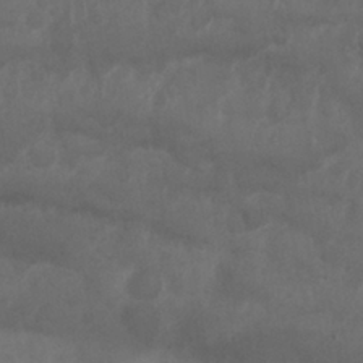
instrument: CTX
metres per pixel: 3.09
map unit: Nhu
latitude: 25.5371
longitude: -62.1767
